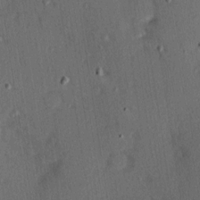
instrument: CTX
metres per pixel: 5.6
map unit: Hve
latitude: 14.2334
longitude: -90.0444
